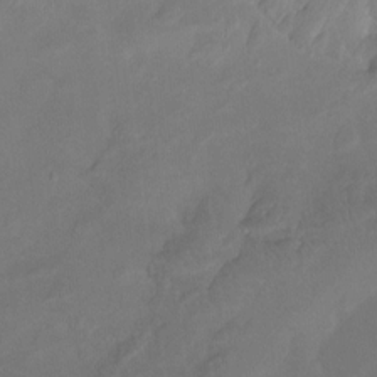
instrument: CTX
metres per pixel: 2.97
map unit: Ht
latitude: -13.8989
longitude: -43.9717
